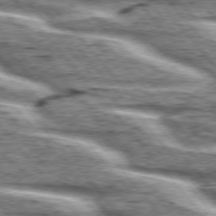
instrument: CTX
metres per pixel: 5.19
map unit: lApd
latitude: 76.2522
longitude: -82.0633
